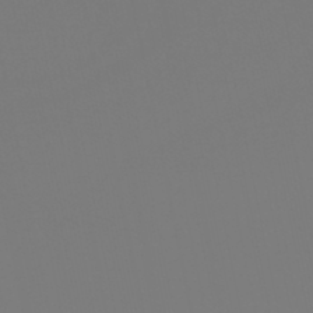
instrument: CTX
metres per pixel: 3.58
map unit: HNb
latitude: -45.6344
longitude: 55.2754
